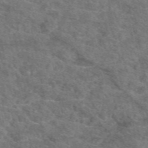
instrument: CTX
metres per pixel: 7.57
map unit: eAb
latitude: 49.2537
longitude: 113.6911
